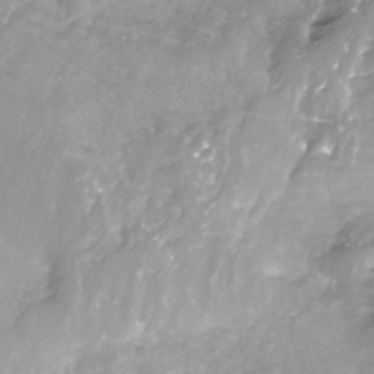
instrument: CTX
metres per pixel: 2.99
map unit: Nhe
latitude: -32.4062
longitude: -93.3481
